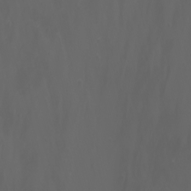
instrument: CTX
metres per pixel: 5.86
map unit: Nhu
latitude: -1.8990
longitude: -76.5168
